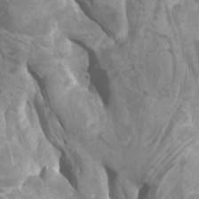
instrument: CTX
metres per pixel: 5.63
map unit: Htu
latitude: -6.5196
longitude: -75.8961
